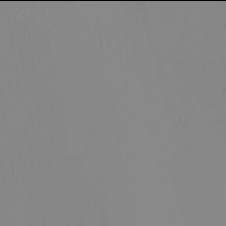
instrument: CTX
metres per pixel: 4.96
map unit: Nhu
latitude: -6.0094
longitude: -95.0459
